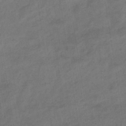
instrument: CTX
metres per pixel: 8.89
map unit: eHb
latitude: -36.0850
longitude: 79.4076
